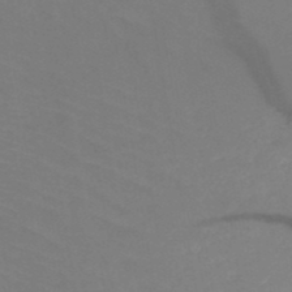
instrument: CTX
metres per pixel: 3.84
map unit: HNb
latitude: -49.7856
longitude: -44.8569
